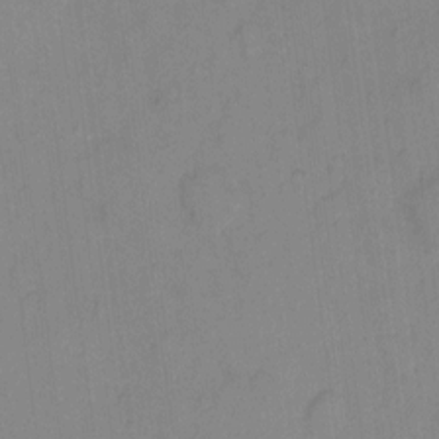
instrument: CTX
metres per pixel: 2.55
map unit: eHh
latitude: 6.9136
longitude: -65.5749
